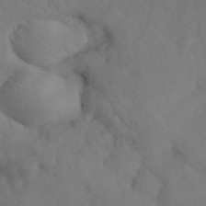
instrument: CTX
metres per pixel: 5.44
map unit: ANa
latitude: 41.5371
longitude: 54.1417
